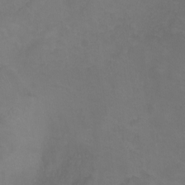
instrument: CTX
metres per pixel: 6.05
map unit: Ht
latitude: -0.5385
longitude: -38.5357
